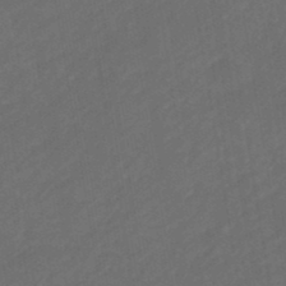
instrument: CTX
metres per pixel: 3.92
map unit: eHb
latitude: -47.6910
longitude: 85.1242
